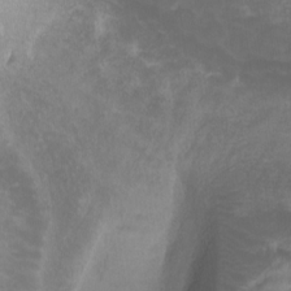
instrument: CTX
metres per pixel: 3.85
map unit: Ht
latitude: -4.4251
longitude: -62.3279
